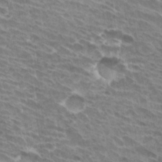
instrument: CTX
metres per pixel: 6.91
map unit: Hto
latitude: 32.8380
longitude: -42.1956
